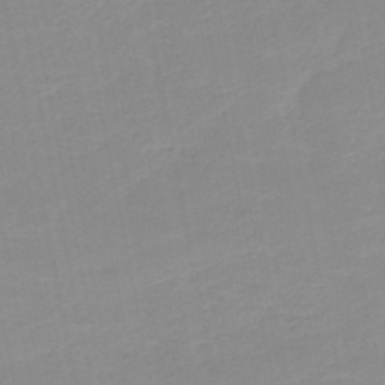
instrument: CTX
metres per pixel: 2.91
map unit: HNb
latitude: -49.7667
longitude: -47.9150
